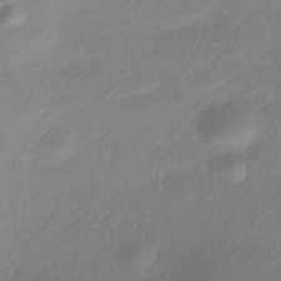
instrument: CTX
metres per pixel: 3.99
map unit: HNhu
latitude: -40.3684
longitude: 100.8030
